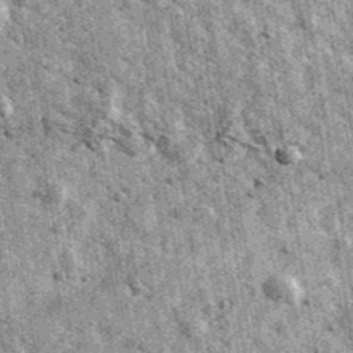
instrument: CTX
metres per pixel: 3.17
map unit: Ave
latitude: 40.0633
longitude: -106.6868
